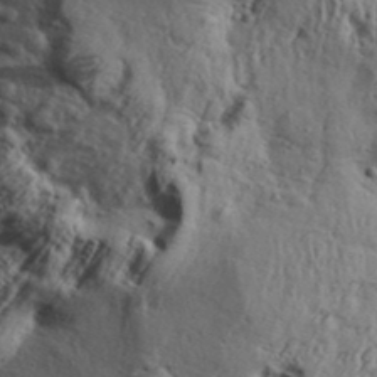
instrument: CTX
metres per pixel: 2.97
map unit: Aa
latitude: 32.4034
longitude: -134.9702
